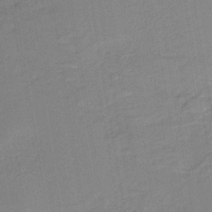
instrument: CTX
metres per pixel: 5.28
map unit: HNb
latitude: -41.8800
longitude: 51.3887
